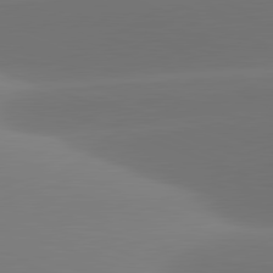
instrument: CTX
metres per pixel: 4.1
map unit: lApd
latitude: 81.8016
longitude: -162.9703
